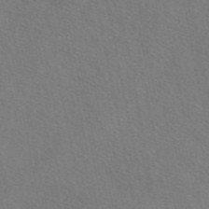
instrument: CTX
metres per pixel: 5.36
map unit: eAb
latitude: 50.1011
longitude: 119.7478
